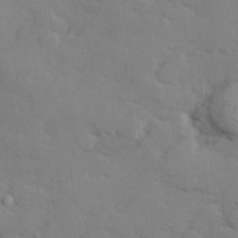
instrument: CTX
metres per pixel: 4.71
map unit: lHvf
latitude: 25.7260
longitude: 143.1053
